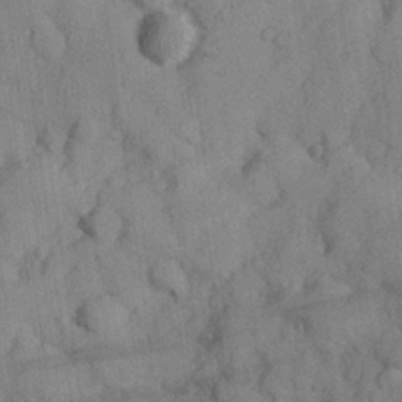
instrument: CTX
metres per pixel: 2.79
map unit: Hve
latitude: 24.6679
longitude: 147.9178
